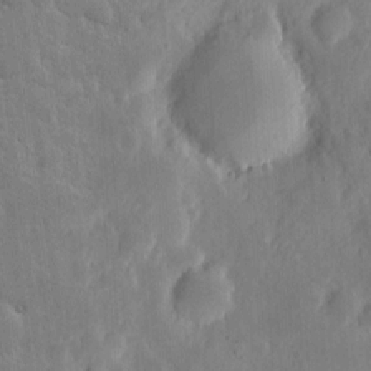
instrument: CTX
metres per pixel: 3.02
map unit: eHh
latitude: 6.0633
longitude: -70.6679
